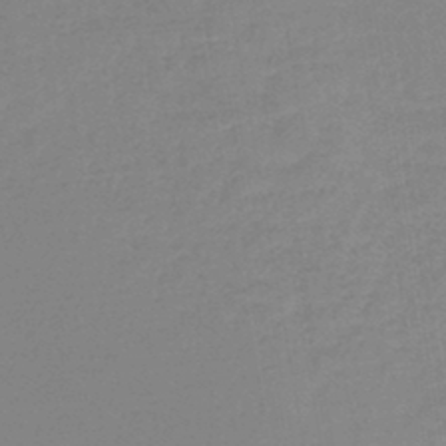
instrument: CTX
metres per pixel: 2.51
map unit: lHb
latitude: -44.4629
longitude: 60.1039
